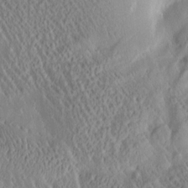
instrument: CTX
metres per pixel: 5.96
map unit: Htu
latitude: -0.8975
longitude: 171.3699
